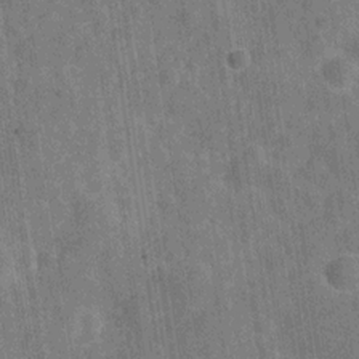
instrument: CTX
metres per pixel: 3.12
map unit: Hve
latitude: -29.1809
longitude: 92.1417
